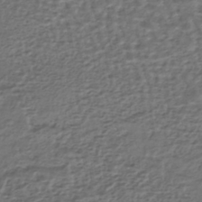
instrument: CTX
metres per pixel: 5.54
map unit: HNhu
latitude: -43.4454
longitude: 100.9919
